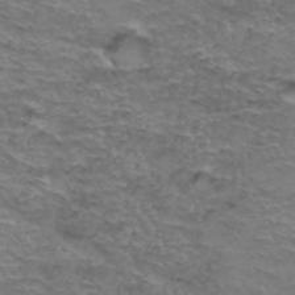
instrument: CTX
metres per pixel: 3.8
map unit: Hto
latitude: 37.1403
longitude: -41.9339
